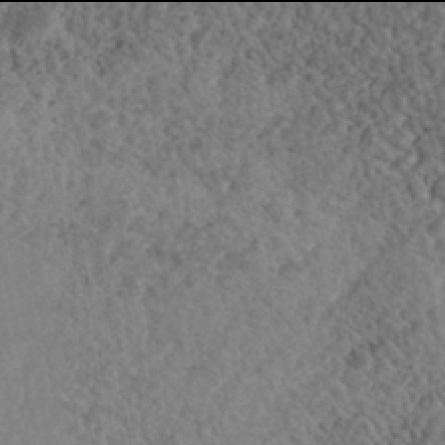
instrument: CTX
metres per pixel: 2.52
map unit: Nhe
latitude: -42.0094
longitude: -111.6883
